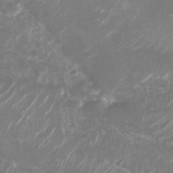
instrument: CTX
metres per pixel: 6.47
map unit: Nhu
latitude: -29.6344
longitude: -70.4034
